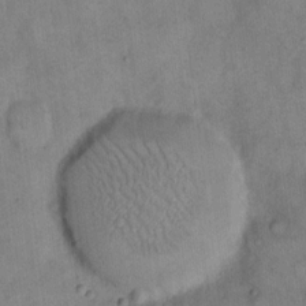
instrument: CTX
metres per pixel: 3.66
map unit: eHh
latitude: 14.0822
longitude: -65.4048
